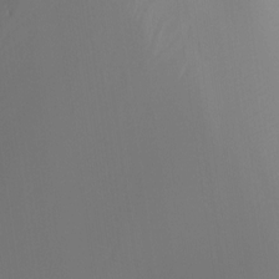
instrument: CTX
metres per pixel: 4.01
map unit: Ht
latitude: -15.0109
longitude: -51.6127
